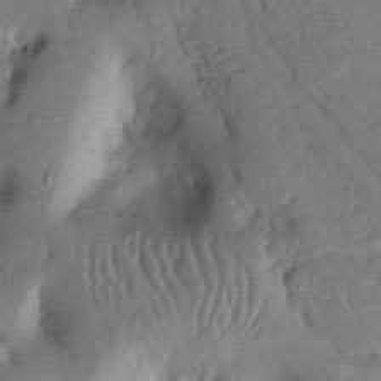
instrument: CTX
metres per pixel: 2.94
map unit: Nhu
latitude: 14.8947
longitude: -78.5357
